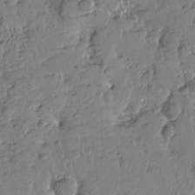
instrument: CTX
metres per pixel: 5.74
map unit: Htu
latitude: -1.3132
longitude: -179.4238
